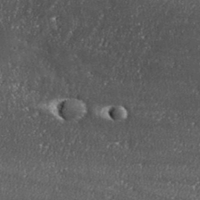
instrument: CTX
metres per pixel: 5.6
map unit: eHh
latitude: 35.1025
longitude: -131.9906
